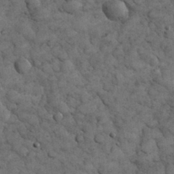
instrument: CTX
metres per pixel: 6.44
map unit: eHh
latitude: 33.1214
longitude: -67.7449
